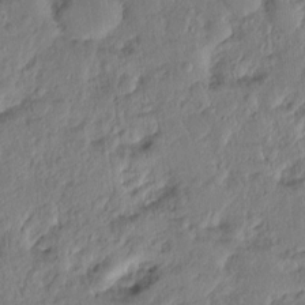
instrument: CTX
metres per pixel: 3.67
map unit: Hto
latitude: -14.5385
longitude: -41.8205
